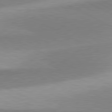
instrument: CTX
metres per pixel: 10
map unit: lApd
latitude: 80.9703
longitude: 157.1620
